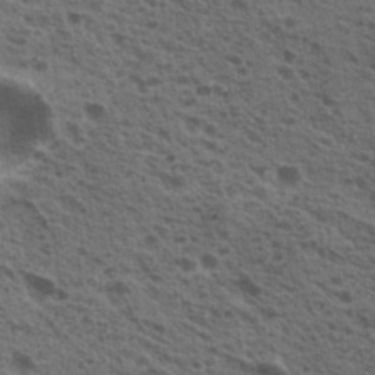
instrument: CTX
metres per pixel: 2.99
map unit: Hto
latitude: 19.8583
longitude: -31.7261
